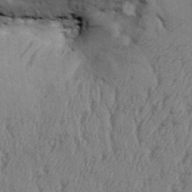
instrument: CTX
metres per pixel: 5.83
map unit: Aa
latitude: 32.7435
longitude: -135.2348
